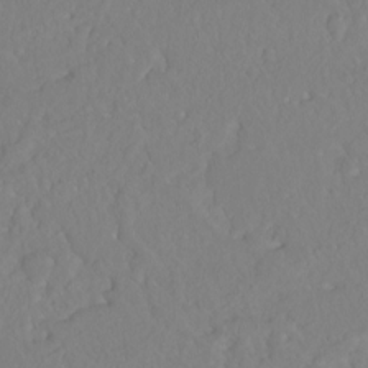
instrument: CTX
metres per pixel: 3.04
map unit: Hto
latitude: -8.0472
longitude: -46.7436
